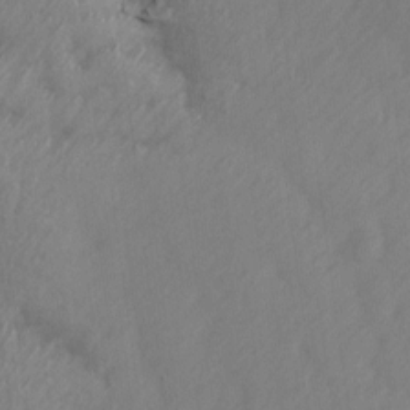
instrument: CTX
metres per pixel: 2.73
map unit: Ave
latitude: 13.6316
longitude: -105.9717
